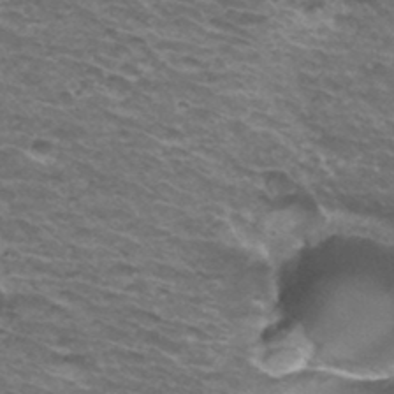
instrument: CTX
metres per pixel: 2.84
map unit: Hto
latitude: 34.5356
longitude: -42.6302
